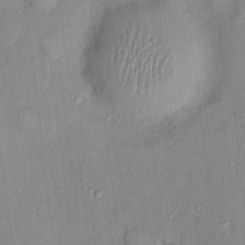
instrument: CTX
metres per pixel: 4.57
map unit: Nhu
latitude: 2.3656
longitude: -14.3657
